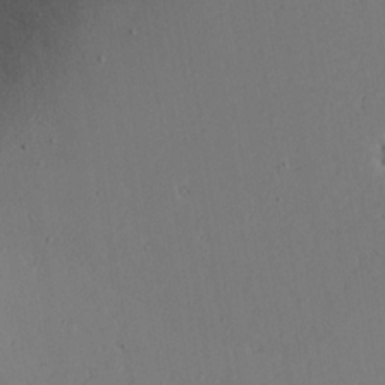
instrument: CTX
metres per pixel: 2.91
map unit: Aa
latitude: 18.4412
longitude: -126.5168
